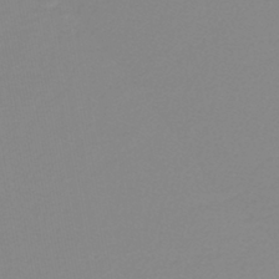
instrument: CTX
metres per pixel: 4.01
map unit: lHb
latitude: -41.2376
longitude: 63.5021
